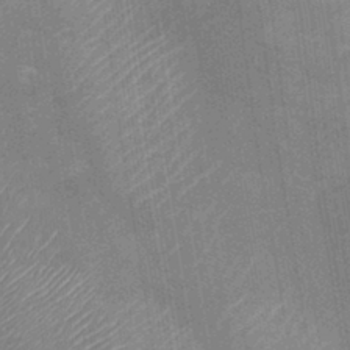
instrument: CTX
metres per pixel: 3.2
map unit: Nhu
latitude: 15.9717
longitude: -30.1956
